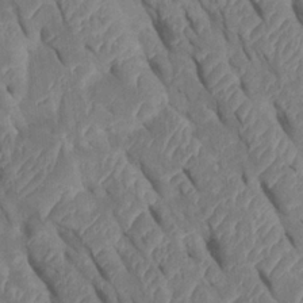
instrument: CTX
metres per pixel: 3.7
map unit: Htu
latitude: 1.0836
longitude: 147.5210
